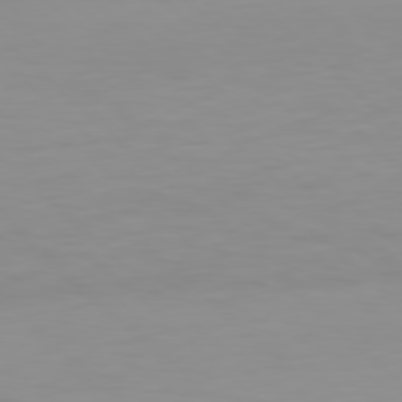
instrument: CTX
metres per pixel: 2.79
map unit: Hpe
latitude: 78.1767
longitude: -168.0822
